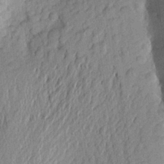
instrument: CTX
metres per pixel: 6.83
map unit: Aa
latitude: 24.8191
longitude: -149.0647
